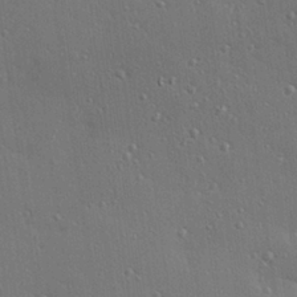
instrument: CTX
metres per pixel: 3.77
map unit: Hve
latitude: 27.1781
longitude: -90.5168
